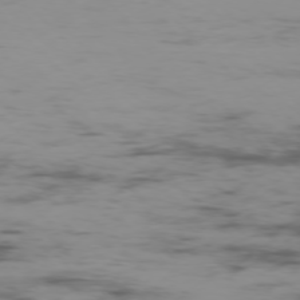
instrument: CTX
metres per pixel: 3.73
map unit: Ap
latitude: -76.9353
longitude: -82.4412
